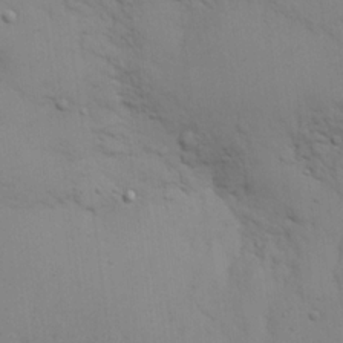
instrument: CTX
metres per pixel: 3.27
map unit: eHh
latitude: 17.2726
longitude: -62.9325
